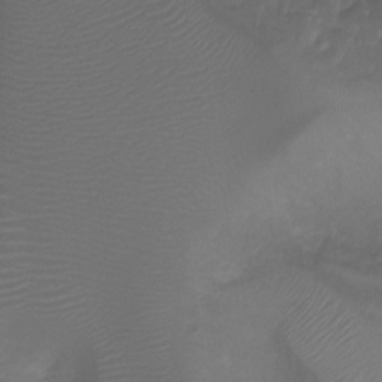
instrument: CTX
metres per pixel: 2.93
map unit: Ht
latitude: -7.0486
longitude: -27.3104
